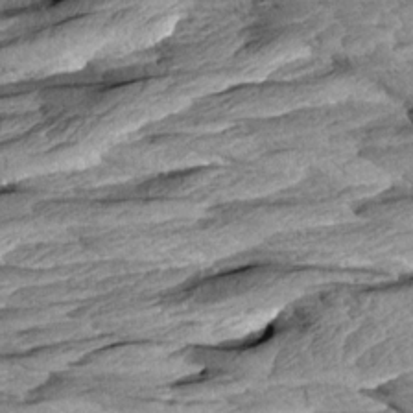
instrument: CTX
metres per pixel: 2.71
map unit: Aa
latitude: 8.4412
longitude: -134.0255
